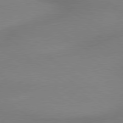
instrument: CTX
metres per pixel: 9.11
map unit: lApd
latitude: 79.2159
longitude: 179.0297
